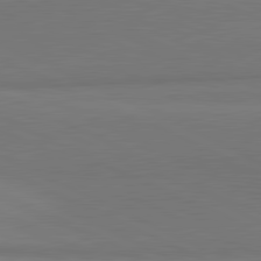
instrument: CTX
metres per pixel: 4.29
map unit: lApd
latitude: 81.6127
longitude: 150.6518
